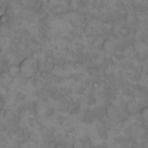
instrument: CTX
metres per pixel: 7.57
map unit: eHh
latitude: 13.9339
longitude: -64.1578
